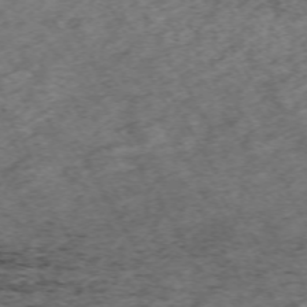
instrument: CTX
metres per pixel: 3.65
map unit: Hpe
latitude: -70.5952
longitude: 16.9542
